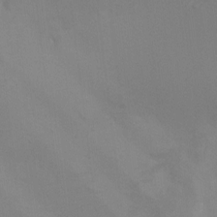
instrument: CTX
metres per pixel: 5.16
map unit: HNhu
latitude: 8.2334
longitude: -3.9339
